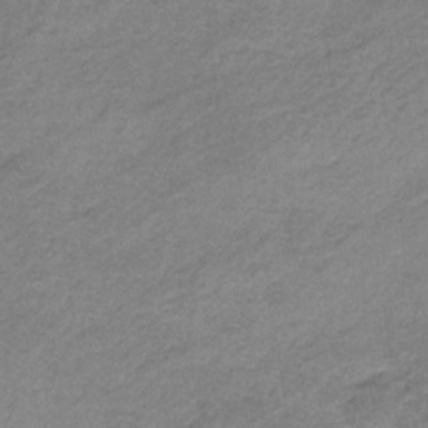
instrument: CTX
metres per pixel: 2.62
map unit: HNb
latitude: -33.7667
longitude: 61.8800
